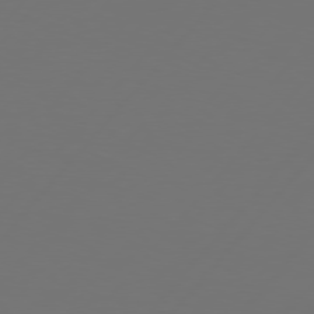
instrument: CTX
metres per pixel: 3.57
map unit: Hpe
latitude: 76.2333
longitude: -138.2333
